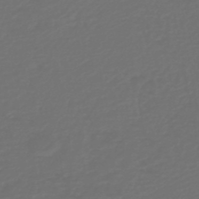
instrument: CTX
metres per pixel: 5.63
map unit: HNb
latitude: -47.5777
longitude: 55.4455
